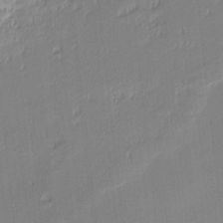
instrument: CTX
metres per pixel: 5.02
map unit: eHh
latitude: -2.7274
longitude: -82.3467
